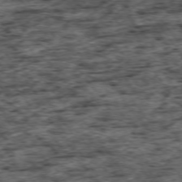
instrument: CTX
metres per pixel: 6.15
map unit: Ap
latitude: -74.8030
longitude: -87.9717
